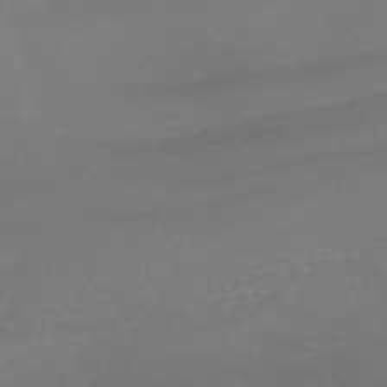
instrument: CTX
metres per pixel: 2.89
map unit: lHb
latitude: -42.7652
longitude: 68.8219
